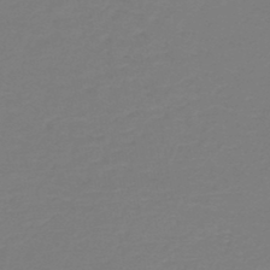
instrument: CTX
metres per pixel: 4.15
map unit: HNb
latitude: -46.3684
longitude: 53.8800
